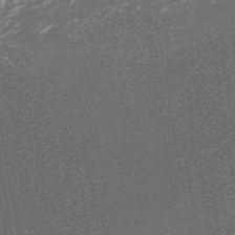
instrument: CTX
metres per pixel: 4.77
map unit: HNhu
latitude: -45.0298
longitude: 99.2565
